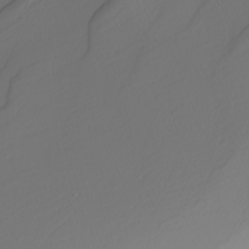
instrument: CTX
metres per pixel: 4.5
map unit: Nhu
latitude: -4.2172
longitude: -94.0444
